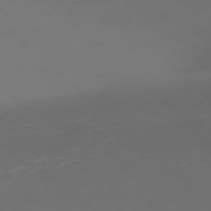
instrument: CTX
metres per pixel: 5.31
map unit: Ap
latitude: -76.1606
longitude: -79.0270
